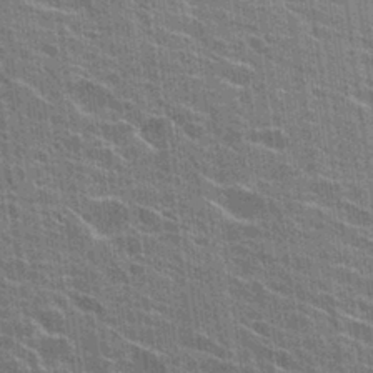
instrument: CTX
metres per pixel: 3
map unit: Hto
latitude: 24.8946
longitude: -43.3860
